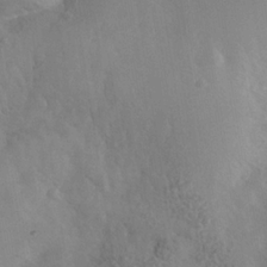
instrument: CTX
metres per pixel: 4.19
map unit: Nhe
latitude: -35.5588
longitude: -130.5735
